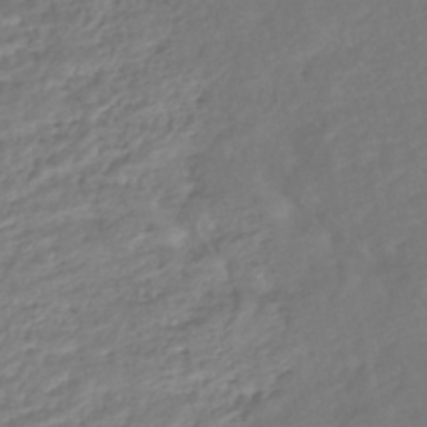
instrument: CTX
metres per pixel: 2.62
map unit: HNhu
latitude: -46.1417
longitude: 103.2376
